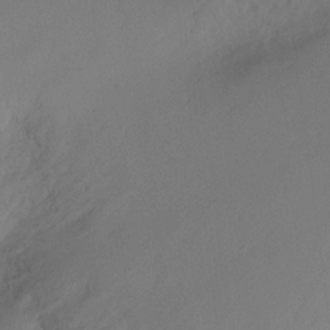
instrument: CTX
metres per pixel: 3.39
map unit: Ht
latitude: -9.8989
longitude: -28.9513
